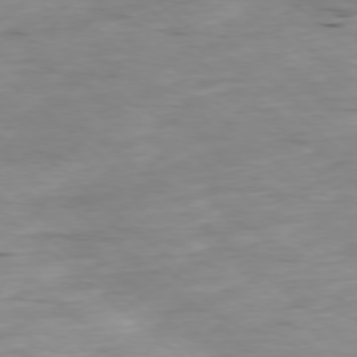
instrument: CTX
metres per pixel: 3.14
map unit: Ap
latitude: -78.2928
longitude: -88.7813
